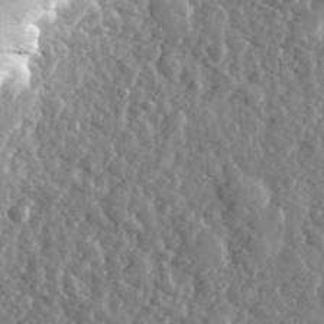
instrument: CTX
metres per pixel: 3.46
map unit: eHh
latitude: 33.8961
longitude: -80.3656
